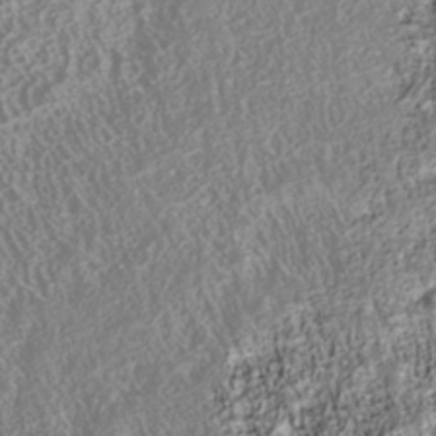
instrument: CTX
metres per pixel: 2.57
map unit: Nhu
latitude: -40.4251
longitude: -84.3089
